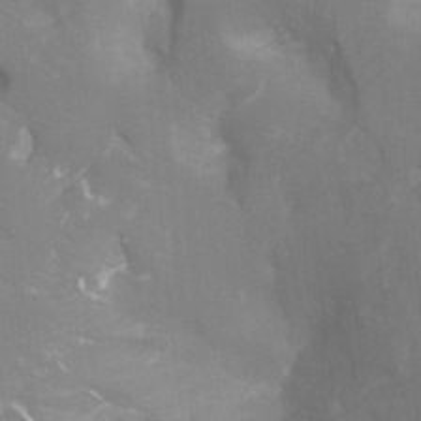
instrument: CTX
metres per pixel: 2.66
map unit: Ht
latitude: -3.6154
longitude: -26.8947
